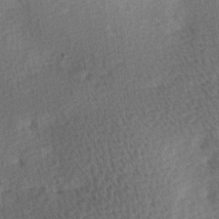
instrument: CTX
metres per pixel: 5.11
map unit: Ave
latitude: 10.6869
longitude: -107.1403
